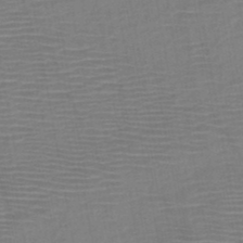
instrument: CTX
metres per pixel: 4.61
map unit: HNb
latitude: -46.5196
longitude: -40.4601
